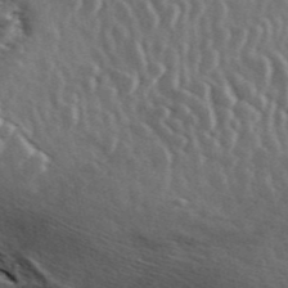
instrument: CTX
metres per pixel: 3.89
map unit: ANa
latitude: 44.0822
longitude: 47.3131
